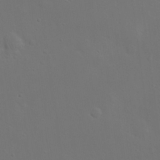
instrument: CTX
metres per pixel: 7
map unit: eHh
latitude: 23.7827
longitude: -69.5371
